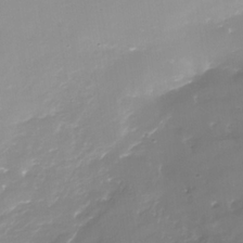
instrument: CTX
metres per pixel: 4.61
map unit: Nhe
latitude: -35.3699
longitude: -86.9514
